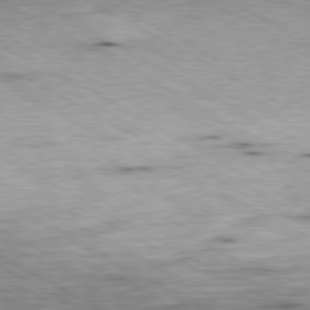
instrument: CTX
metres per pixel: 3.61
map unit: Ap
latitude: -80.8030
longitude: -84.3845
